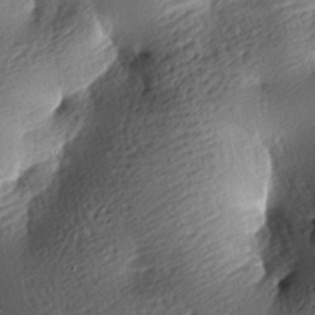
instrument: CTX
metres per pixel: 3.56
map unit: lAa
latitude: -8.6329
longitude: -126.5168
